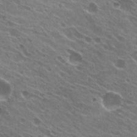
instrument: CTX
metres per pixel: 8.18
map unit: Hto
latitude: 23.3293
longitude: -38.6679
